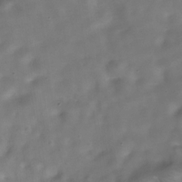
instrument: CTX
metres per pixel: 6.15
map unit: Hve
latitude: -30.7274
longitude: 92.7274
